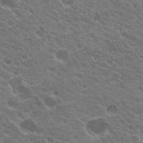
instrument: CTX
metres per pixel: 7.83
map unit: Hto
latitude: 20.3468
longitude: -35.4615
